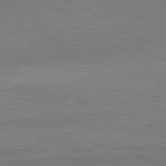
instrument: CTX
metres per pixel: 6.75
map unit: Ap
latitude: -82.0472
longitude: -79.2537
